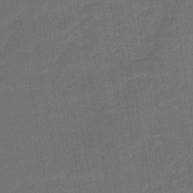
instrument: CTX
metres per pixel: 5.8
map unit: lHb
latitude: -43.8422
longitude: 59.7288
